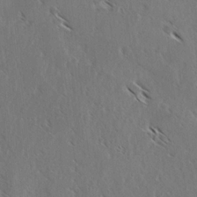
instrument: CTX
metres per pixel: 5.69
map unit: lAvf
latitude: -4.0661
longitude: -114.3467
